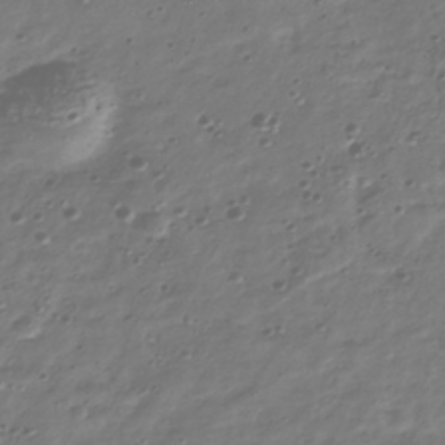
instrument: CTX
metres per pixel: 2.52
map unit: Nhu
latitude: -39.8611
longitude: -81.5182
